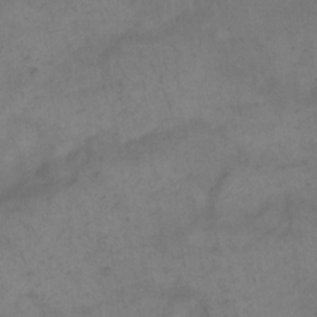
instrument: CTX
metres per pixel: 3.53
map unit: eHh
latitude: 14.3090
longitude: -65.8205
